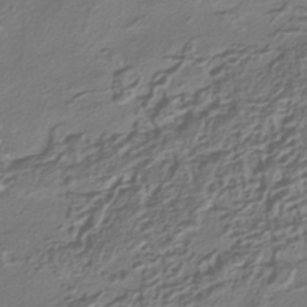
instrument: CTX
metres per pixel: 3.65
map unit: HNhu
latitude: -41.9556
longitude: 107.0298
